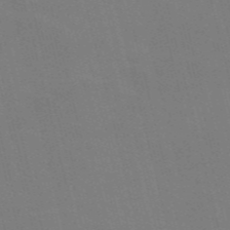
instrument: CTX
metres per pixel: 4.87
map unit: Nve
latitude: -57.9367
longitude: 61.5021
